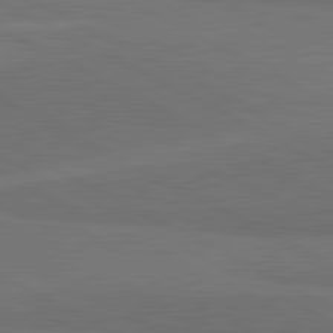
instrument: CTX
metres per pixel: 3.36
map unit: lApd
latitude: 81.9339
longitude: 159.6154
